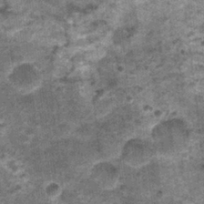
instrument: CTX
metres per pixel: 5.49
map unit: Nhu
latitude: 1.4993
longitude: -17.3859
